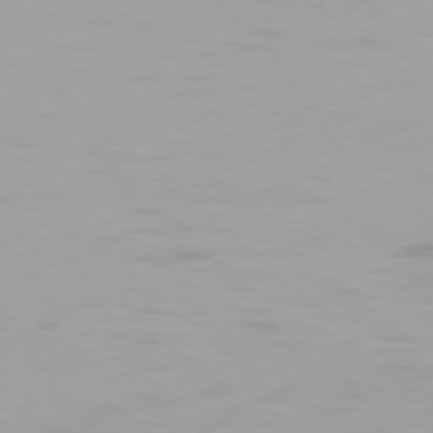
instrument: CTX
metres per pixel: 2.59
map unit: Ap
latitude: -77.1242
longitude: -81.2726
